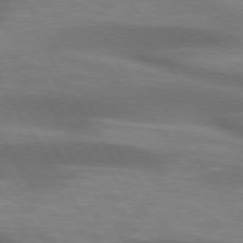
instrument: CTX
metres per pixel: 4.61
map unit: lApd
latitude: 73.8962
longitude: -51.4993
